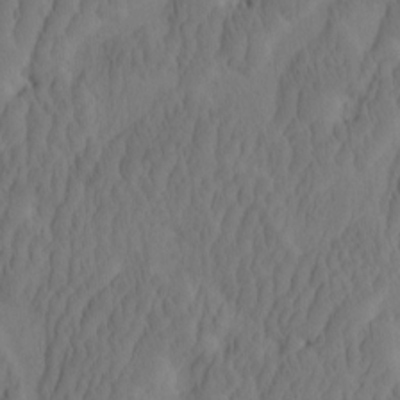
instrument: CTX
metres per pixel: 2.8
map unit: eHh
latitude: -2.1983
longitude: 15.9556
